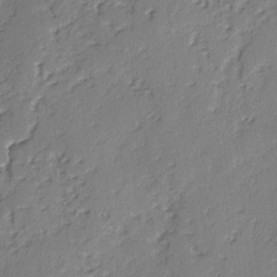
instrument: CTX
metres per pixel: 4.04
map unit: lAvf
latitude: -3.0486
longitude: -108.1200
